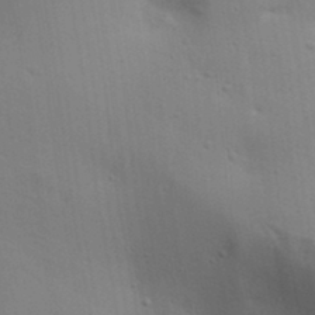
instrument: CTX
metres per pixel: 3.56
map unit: lAa
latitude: 18.5923
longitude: -138.8191
